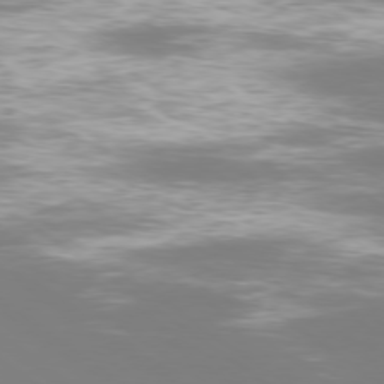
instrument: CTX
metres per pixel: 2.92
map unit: Ap
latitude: -78.5384
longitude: -93.2726
